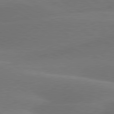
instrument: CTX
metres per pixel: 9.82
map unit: lApd
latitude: 79.7450
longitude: -89.1781
